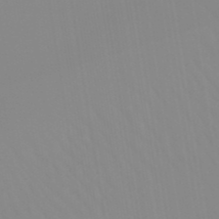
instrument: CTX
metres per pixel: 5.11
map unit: lHb
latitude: -48.3496
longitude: 74.2173
